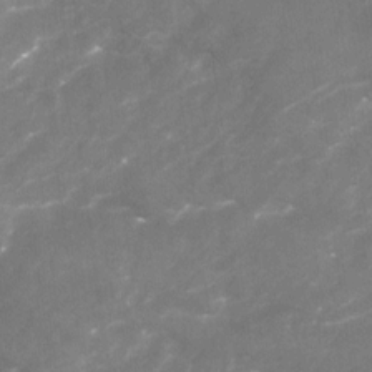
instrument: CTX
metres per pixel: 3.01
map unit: Nhu
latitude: -23.3321
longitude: -56.8380
